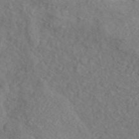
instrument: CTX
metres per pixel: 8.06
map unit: ANa
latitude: 45.0647
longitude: 21.1809
